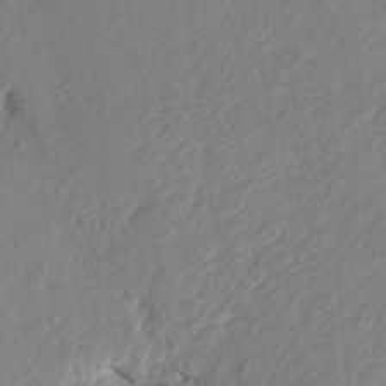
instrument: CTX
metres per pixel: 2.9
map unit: HNhu
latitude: 3.9150
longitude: -4.6301
